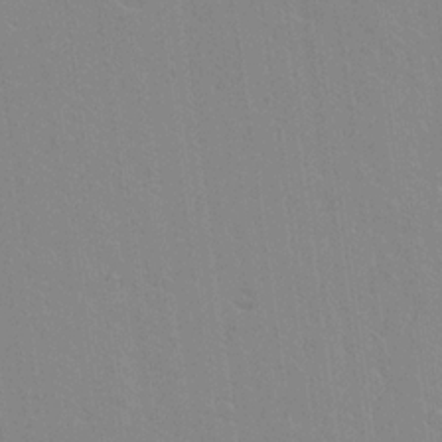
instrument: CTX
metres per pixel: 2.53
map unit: lAvf
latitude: 16.0822
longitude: -127.1970
